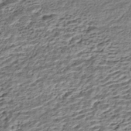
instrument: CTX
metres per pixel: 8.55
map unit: HNhu
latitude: -43.1053
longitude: 105.9178
